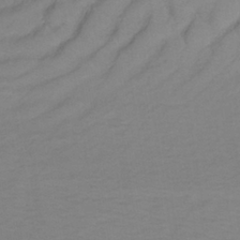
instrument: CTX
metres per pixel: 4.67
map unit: lHb
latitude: -36.3873
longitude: 70.5385
